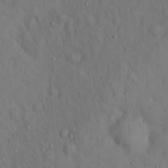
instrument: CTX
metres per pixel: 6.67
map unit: Hto
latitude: 15.3104
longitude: -59.6316
